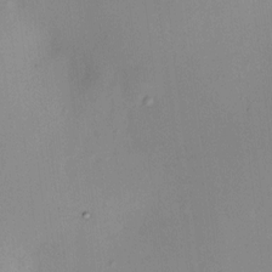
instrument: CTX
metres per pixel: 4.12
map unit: HNhu
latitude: 7.7450
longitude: 8.8975
